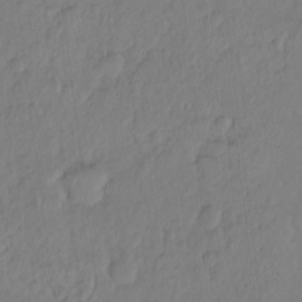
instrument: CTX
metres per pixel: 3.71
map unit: Hto
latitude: -8.0472
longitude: -46.9136
